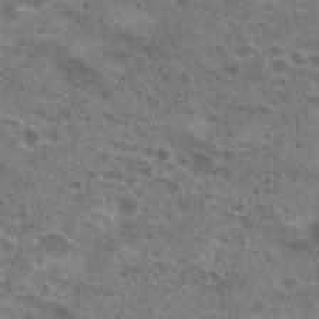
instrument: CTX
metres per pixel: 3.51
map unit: Hto
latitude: 21.8395
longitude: -41.5371
